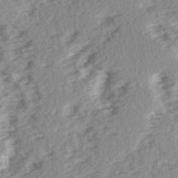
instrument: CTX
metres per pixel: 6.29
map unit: Ave
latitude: 14.7625
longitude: -104.1767
